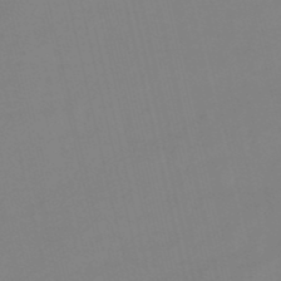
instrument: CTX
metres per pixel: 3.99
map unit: lHb
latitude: -48.7652
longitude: 76.0472
